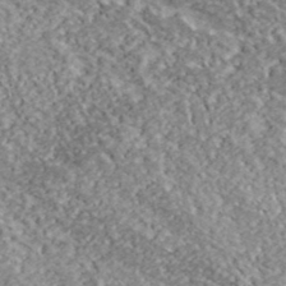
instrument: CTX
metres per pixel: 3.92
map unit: lHvf
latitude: 38.4979
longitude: -88.0633
